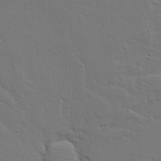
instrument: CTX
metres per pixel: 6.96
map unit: Aa
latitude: 18.2900
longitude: -126.1578
